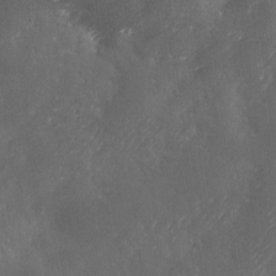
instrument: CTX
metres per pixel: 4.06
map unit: Ave
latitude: 1.8394
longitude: -111.6127
